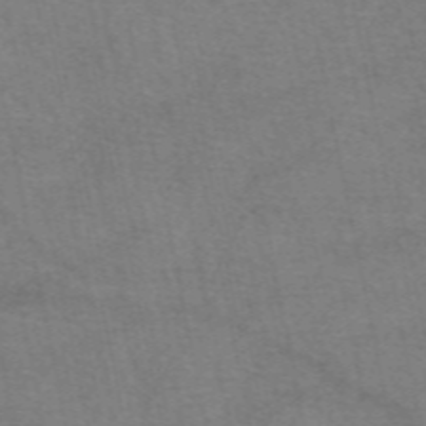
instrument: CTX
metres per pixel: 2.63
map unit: eAb
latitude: 50.4412
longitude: 106.0850
